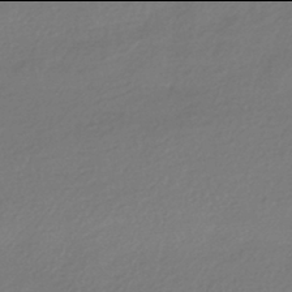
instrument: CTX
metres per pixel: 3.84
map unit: HNhu
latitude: -42.0094
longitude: 95.0108
